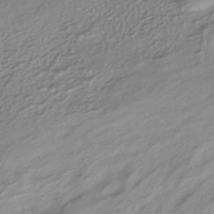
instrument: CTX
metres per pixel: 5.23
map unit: HNhu
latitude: -42.9541
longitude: 96.7463
